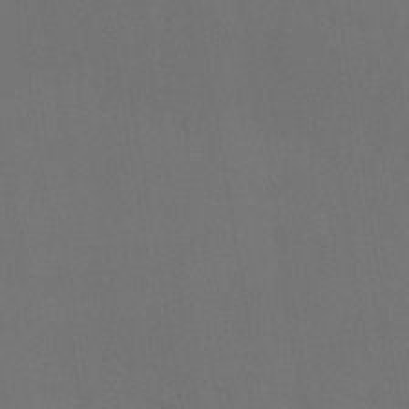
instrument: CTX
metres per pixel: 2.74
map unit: Nhu
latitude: -14.7464
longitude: -52.7813
